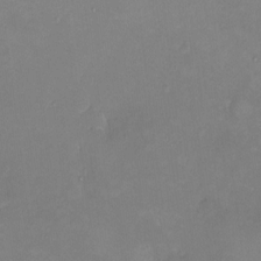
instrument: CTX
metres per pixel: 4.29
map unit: HNhu
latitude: 6.5546
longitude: 5.4643
